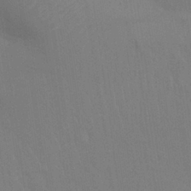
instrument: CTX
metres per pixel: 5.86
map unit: Nhu
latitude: 28.3656
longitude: -64.6301
